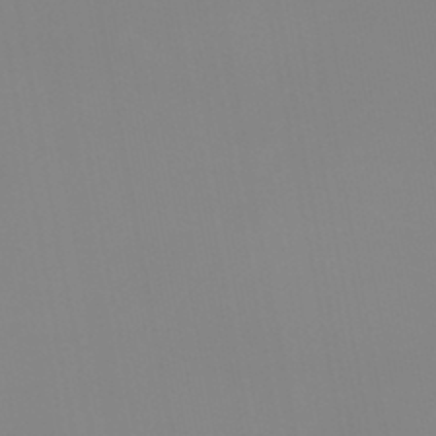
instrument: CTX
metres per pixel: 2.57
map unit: HNb
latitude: -44.8597
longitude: 51.9556
